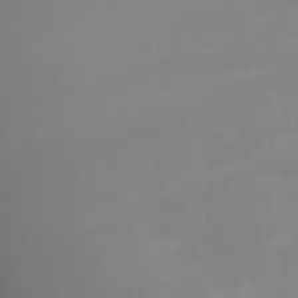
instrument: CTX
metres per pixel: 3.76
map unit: Ht
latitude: -9.9556
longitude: -46.2523
